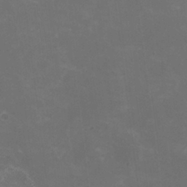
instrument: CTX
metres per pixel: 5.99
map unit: HNhu
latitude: 0.5545
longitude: -1.4615
